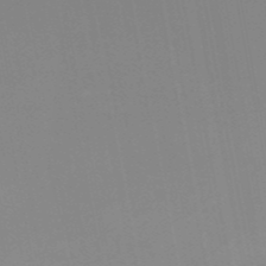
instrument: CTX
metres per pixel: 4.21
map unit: HNb
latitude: -51.3321
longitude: -51.0836
